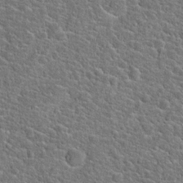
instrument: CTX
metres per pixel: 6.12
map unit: Hto
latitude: 20.6680
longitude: -44.5357
